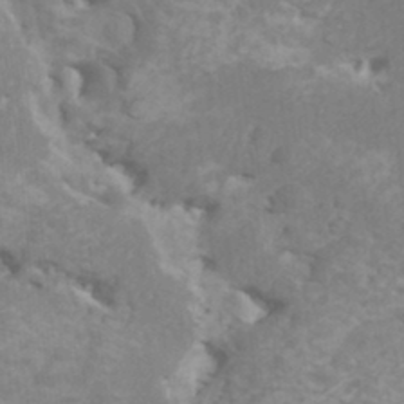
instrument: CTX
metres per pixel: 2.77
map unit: HNhu
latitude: -0.4440
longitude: 3.8611
